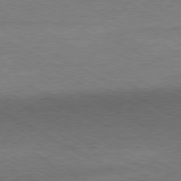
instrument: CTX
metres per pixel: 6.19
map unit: Ap
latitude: -80.6141
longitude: -85.9150
